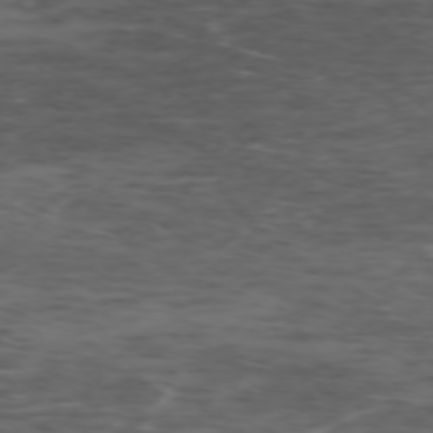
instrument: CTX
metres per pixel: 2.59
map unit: Ap
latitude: -75.2754
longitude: -79.9339
